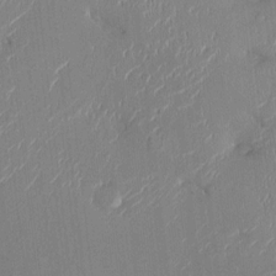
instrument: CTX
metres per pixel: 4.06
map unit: HNhu
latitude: -0.8408
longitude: -7.9906
